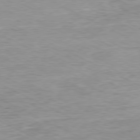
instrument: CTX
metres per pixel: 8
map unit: Ap
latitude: -80.3495
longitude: -75.4615
